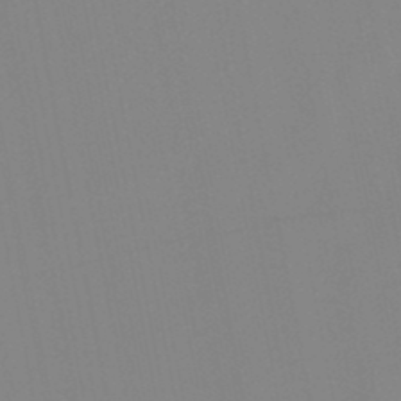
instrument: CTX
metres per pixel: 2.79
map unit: lHb
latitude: -48.1795
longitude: 69.9367
